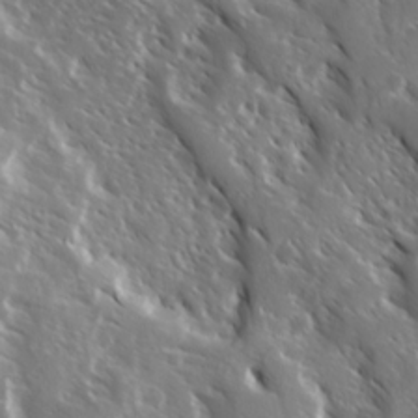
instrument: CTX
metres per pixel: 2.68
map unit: Ave
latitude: 14.8002
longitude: -132.7624
